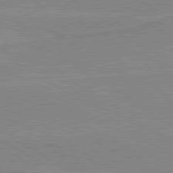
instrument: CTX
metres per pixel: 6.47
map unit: lApd
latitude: 80.1200
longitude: 169.5021
